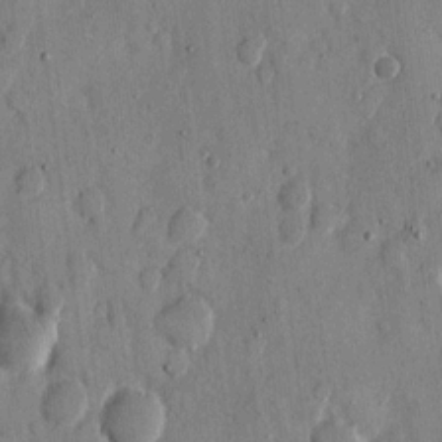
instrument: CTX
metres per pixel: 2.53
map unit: eHh
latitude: 12.0444
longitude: -68.9514
